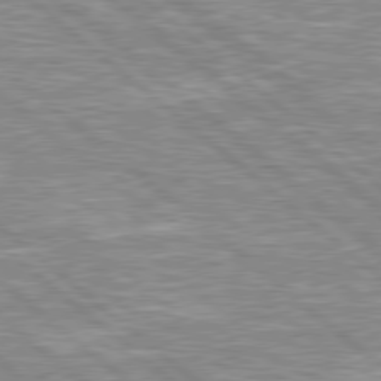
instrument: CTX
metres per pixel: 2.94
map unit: Hpe
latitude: 78.6680
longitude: -157.7638
